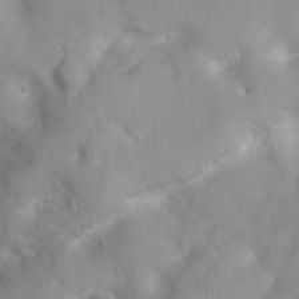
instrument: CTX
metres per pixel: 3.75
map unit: Ht
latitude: 3.5938
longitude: -26.4979
